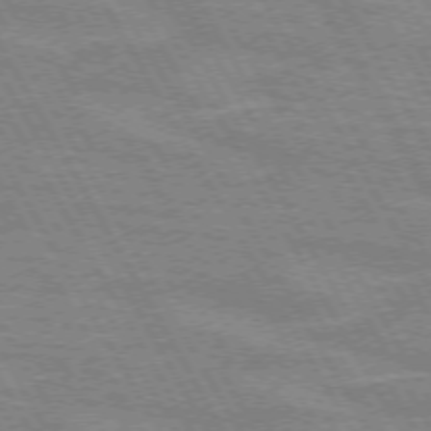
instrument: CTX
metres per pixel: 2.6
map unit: lApd
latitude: 72.0444
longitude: -55.6127
